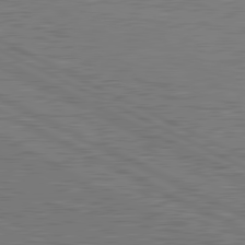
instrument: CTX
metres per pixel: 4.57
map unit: lApd
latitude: 81.3482
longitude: -171.7638
